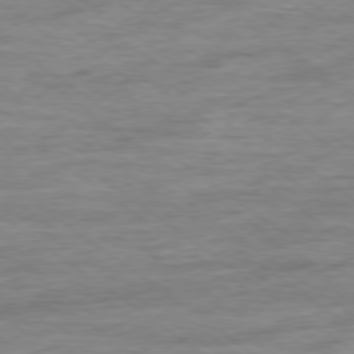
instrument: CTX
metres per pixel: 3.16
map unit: Ap
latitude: -79.0486
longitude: -101.9906
